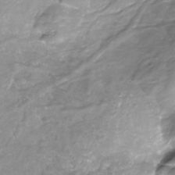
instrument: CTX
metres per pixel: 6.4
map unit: Nhe
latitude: -32.4629
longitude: -93.3103
